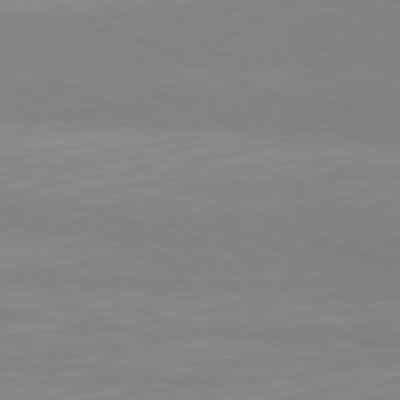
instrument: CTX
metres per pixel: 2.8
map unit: Hpe
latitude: -81.6533
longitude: 20.1605
